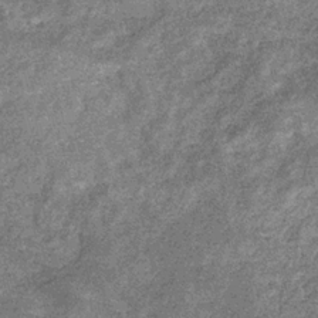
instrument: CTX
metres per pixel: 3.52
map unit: eHb
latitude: -31.8044
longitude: 71.2943
